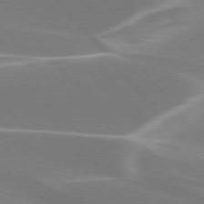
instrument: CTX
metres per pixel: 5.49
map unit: lApd
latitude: 75.5182
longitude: -63.6316
